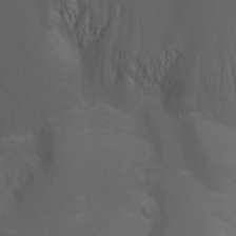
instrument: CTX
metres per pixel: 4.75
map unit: Htu
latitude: -5.2942
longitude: -88.2145
